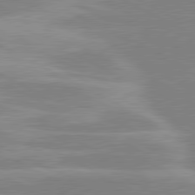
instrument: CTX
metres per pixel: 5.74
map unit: lApd
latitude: 80.6679
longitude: -124.8758
